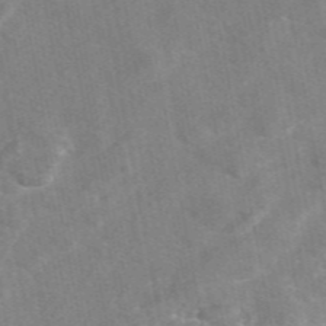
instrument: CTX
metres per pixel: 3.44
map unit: eAb
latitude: 47.7639
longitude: 122.8597
